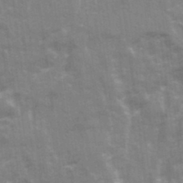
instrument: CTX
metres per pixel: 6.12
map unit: Ave
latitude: 21.2915
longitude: -133.7072
